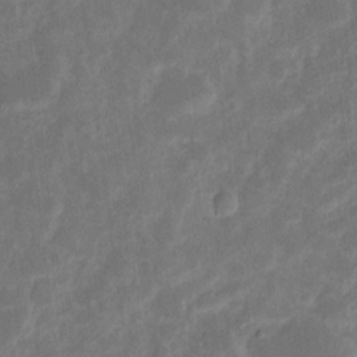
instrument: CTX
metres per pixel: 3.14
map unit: eHh
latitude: 7.2726
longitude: -70.2711
